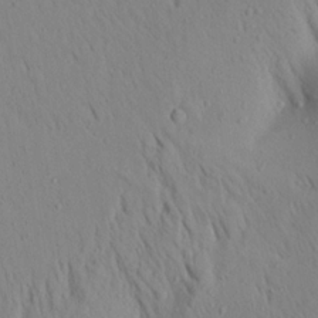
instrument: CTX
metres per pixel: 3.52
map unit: Aa
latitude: 18.7624
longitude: -148.4979
